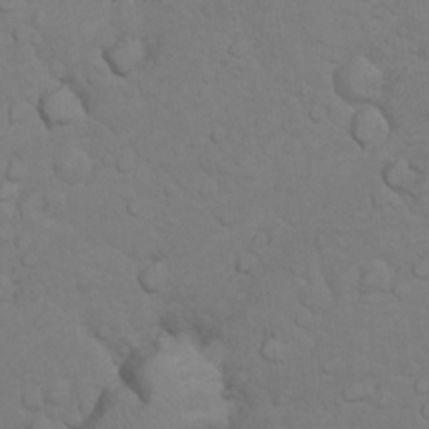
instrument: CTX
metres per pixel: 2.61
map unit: Nhu
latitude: 10.0822
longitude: -24.5167
